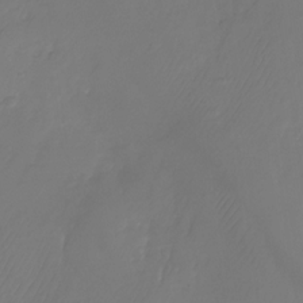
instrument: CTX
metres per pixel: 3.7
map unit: Nhu
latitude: -26.4251
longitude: -71.1025
